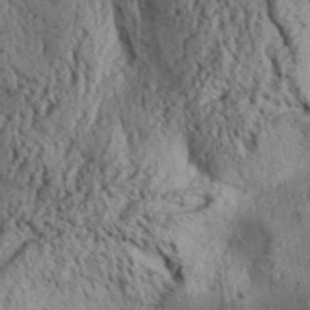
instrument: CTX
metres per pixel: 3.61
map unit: Aa
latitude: 30.9514
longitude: -137.1026
